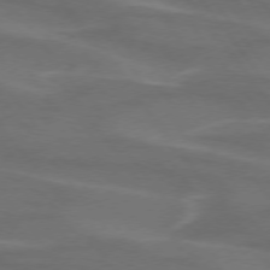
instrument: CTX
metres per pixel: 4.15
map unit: lApd
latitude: 74.6491
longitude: -62.8380
